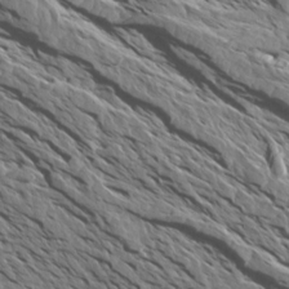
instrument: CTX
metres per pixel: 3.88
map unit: Aa
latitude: 13.8395
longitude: -141.6693
